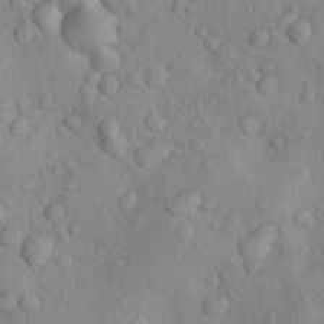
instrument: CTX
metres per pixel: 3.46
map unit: Nhu
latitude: 10.9325
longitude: -26.1011
